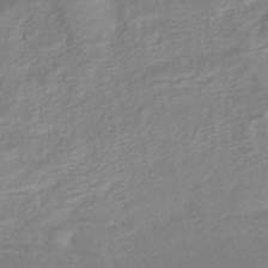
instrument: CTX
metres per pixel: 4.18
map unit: HNhu
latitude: -40.6329
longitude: 108.5574
